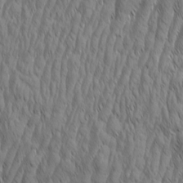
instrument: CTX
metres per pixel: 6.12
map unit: Aa
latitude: 7.4048
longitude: -130.0444
